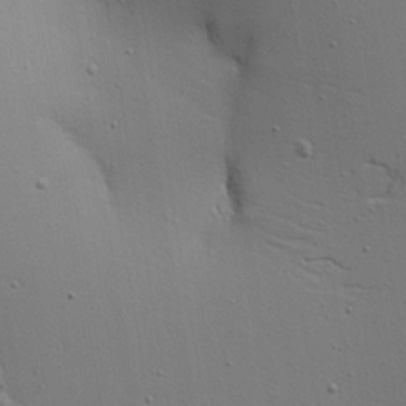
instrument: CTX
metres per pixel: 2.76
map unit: Aa
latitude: 17.7261
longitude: -125.3292
